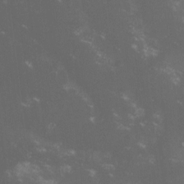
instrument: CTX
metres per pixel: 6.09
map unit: lHvf
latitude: -13.9556
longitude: -102.4601
